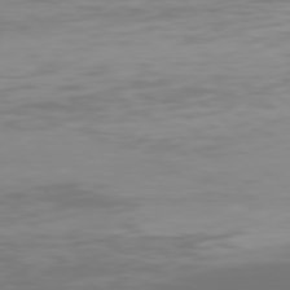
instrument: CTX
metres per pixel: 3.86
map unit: Hpe
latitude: 77.1403
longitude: -165.2159
